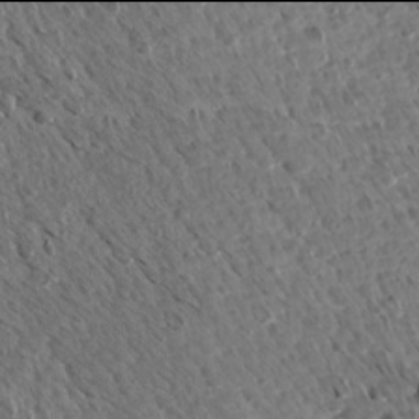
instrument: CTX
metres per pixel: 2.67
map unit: Aa
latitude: 13.9906
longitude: -143.6127
